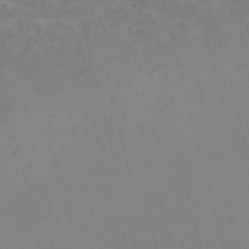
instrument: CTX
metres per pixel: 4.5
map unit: Nve
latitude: -56.8786
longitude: 51.9745
